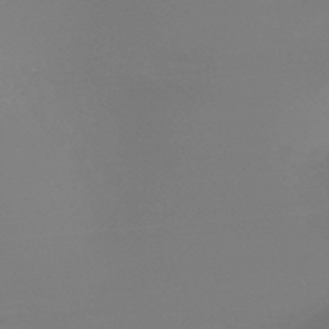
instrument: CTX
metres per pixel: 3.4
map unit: HNb
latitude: -45.0486
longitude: -44.1200
